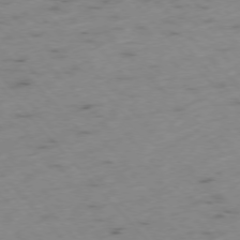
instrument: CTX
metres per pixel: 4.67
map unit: Ap
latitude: -76.4251
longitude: -60.6112
